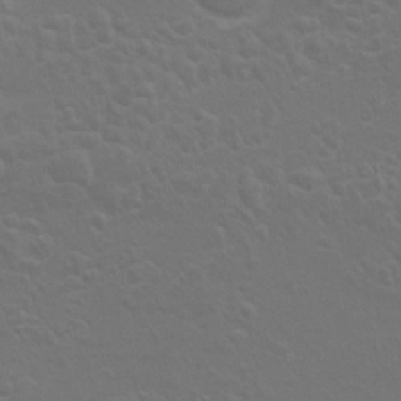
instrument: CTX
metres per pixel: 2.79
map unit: Hto
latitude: 9.0270
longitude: -31.2159
